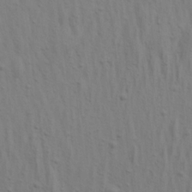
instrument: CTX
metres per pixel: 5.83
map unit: Aa
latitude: 21.0459
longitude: -142.6302
